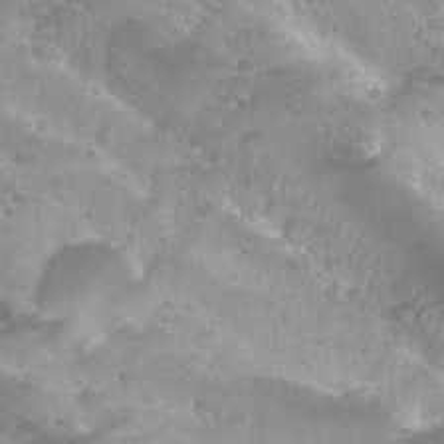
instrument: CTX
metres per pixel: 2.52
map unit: Nhu
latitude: 27.8395
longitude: -55.1025
